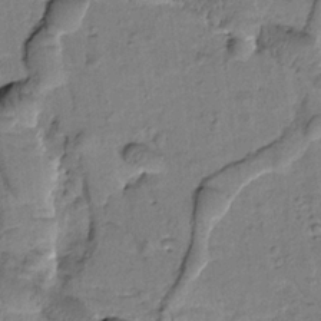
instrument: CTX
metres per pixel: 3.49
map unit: Htu
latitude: -2.1038
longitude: 173.1242
